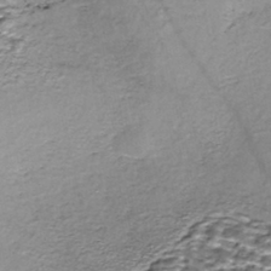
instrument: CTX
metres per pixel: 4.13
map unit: Nhe
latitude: -45.5210
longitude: 153.4265
